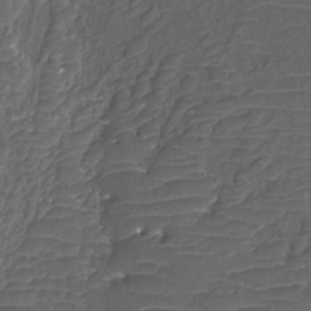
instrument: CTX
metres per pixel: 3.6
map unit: Htu
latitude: -11.8800
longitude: -72.1956
